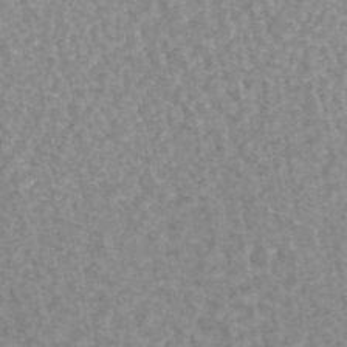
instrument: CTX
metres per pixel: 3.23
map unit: eAb
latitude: 44.4979
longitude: 106.4818
